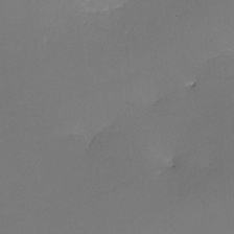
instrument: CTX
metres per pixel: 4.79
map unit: lHvf
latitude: -10.5385
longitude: -103.8961
